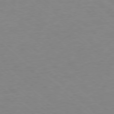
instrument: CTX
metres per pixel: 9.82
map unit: Ap
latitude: -78.4251
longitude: -68.5546
